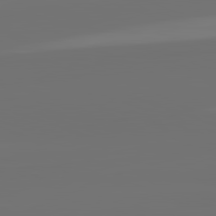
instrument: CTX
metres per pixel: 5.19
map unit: lApd
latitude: 82.4601
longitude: 163.7288
